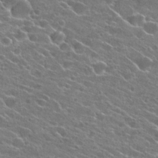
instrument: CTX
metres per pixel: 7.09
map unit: Hto
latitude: 23.5371
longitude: -41.1781
